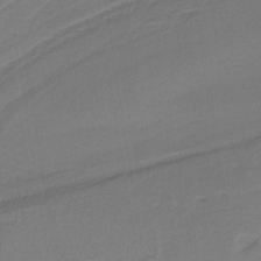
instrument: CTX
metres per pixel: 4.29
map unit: lHb
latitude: -38.3495
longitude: 57.9367
